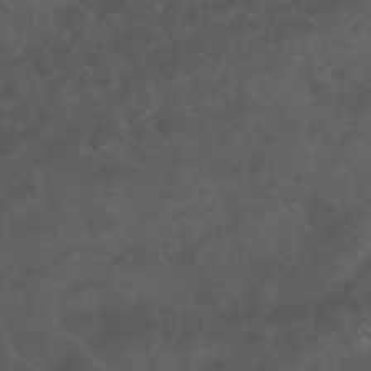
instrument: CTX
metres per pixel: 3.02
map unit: Nhu
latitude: 23.3859
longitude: -65.0458
